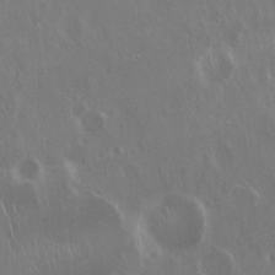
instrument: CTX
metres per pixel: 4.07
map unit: Hto
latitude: 18.8191
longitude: -57.0080
